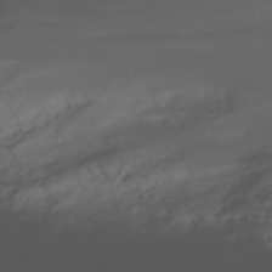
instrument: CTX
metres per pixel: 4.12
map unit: Nhu
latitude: -4.9352
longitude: -77.3670
